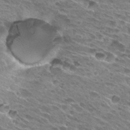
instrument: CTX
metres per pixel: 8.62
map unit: Hto
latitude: 28.1200
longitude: -43.5182
